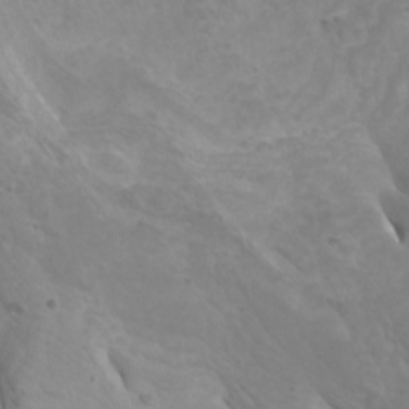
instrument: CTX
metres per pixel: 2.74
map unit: Htu
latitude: -6.3873
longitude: -75.5371
